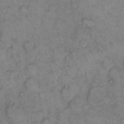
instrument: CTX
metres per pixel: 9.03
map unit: eHh
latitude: 9.6505
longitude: -62.2523
